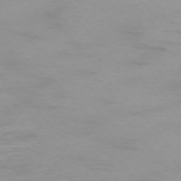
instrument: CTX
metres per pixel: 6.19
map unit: Ap
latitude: -75.9745
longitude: -88.0444
